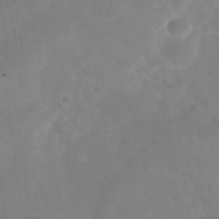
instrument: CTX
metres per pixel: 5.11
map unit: Hve
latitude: -32.4251
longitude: 93.8233
